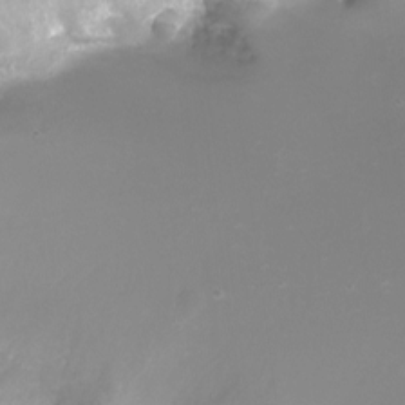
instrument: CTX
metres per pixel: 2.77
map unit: Nhu
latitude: -8.3873
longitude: -72.4979
